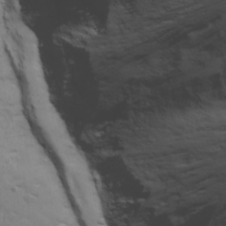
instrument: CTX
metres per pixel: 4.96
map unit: Ave
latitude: 18.2333
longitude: -133.8205
